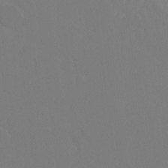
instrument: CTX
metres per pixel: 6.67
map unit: Hto
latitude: -8.3684
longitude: -47.2915
